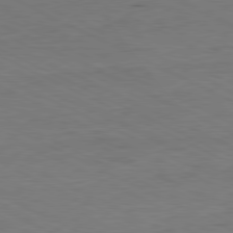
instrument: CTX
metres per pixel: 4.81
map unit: Ap
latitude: -81.5210
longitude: -70.3656
